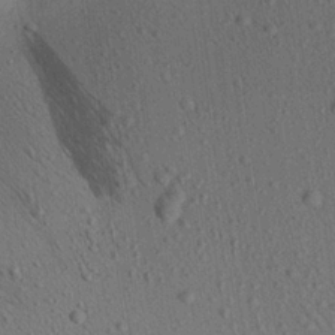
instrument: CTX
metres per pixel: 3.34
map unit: Aa
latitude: 22.2522
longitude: -139.4615
